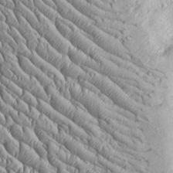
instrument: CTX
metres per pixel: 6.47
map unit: Htu
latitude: -4.6896
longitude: 157.2943
